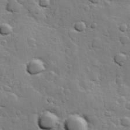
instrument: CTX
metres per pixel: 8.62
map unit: Hve
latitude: 23.8772
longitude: 148.8597
